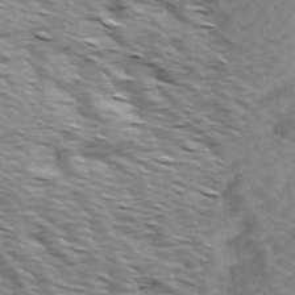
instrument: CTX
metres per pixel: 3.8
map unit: Ave
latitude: 14.8569
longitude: -103.5749
